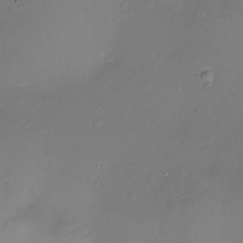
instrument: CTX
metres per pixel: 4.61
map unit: Ht
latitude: -18.4818
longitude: -44.8191
